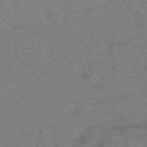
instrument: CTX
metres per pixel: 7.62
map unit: ANa
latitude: 39.6505
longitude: 23.2565
